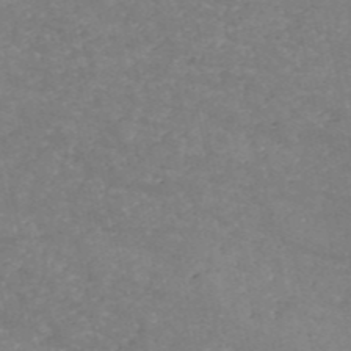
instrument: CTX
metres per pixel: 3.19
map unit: HNb
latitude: -54.2173
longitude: -38.2145
